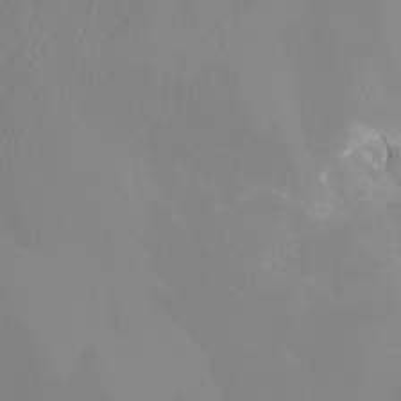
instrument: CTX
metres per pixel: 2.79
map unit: Htu
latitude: -12.6141
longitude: -48.7246
